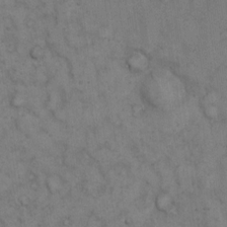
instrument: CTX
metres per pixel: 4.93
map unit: eHh
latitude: 12.4412
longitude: -62.8380
